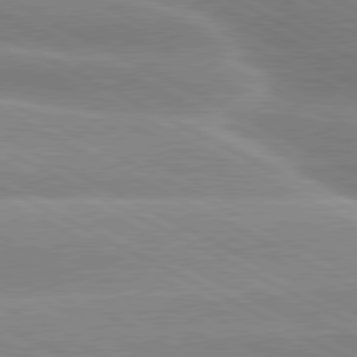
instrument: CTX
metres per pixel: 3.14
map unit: lApd
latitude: 80.2711
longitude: -136.0444
